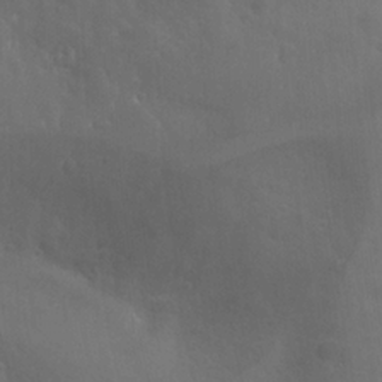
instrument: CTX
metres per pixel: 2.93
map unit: Htu
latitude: -1.6533
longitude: -76.5545
